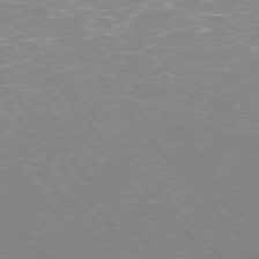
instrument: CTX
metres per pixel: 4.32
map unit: Ap
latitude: -76.8408
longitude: -62.2334
